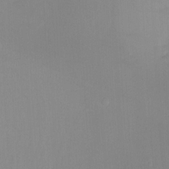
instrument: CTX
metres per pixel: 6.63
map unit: Ht
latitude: -8.5952
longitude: -37.3293
